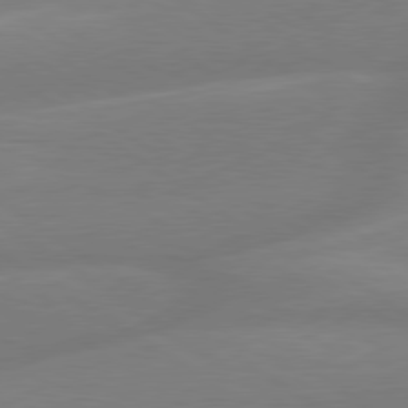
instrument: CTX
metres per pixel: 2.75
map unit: lApd
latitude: 79.2726
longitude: -142.7057
